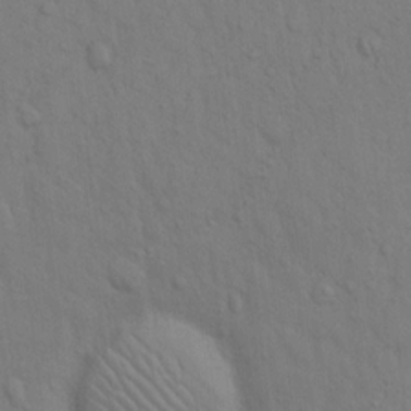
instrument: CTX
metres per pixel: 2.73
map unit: Hto
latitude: 12.8380
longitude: -56.9324
